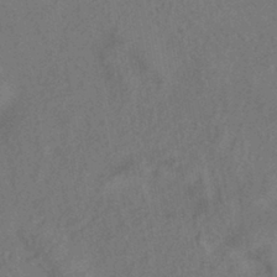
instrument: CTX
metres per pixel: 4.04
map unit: HNhu
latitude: -40.0661
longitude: 98.3684
